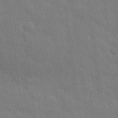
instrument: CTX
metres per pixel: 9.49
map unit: eHh
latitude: 31.2159
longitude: -69.8961
